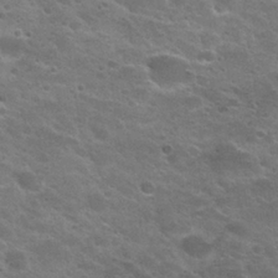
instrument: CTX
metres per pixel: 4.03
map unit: Hto
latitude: 24.6112
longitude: -50.2900
